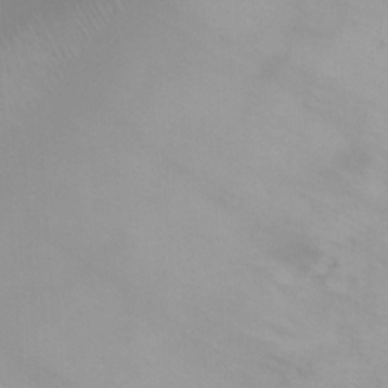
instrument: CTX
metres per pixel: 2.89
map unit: Ht
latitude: 5.8772
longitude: -29.7260
